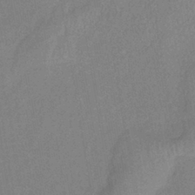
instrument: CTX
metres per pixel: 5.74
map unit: eHb
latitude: -40.9542
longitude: 79.2942
